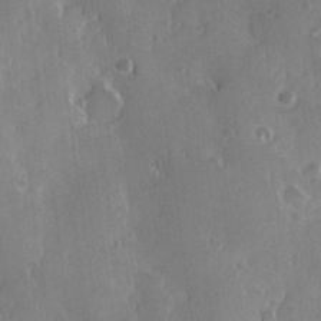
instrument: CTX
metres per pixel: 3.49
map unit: Hve
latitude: 23.7827
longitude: 146.6896
